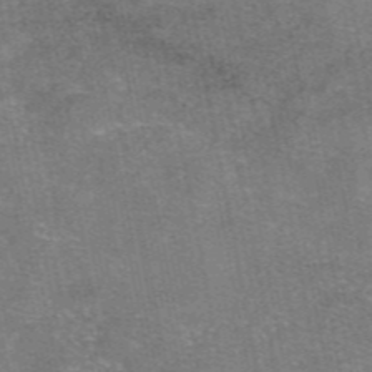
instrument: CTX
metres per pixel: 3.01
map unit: eAb
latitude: 47.5371
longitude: 103.8989
